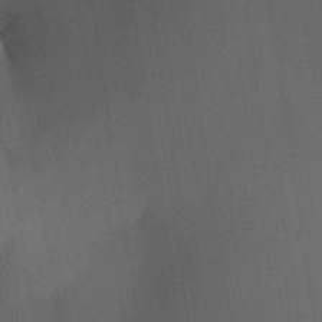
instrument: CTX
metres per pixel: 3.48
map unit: HNhu
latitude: 12.9703
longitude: 11.0487
